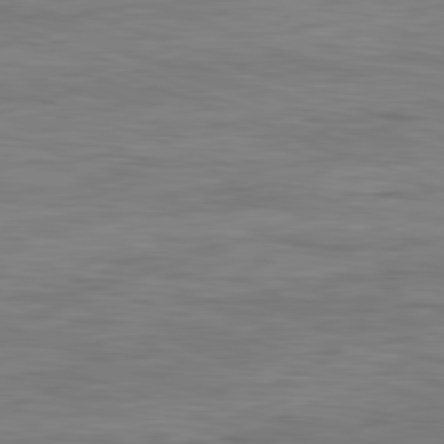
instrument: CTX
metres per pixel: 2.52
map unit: Ap
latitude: -82.1039
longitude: -79.6127
